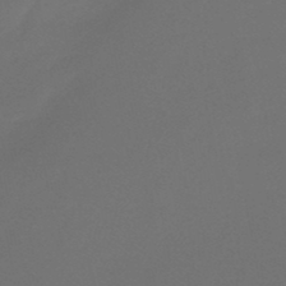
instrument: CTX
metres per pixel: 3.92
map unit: eHb
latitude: -47.4265
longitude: 85.9745
